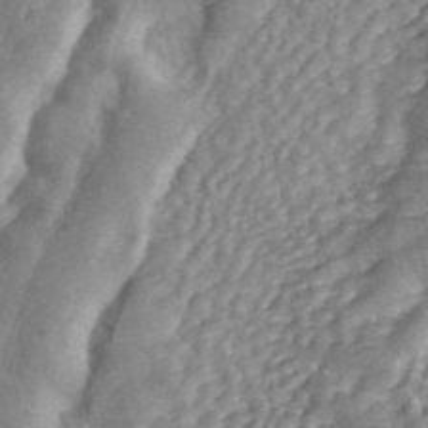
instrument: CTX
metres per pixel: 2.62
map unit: ANa
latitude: 45.8772
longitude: 24.9164
